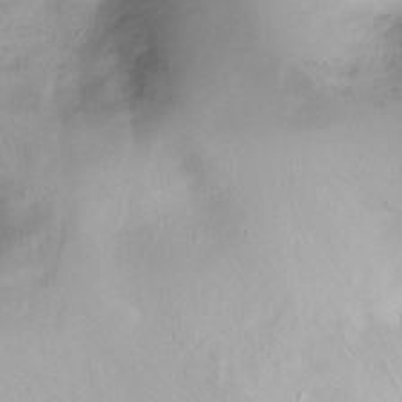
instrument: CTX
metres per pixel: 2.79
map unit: Ht
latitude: -16.4818
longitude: -44.6490
